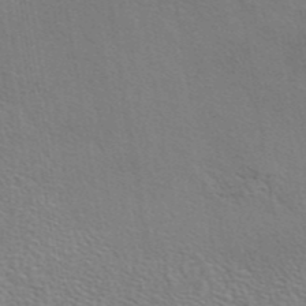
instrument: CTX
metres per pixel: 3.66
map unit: eAb
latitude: 43.9339
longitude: 111.9745
